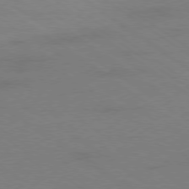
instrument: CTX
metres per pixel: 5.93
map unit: Ap
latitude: -79.2754
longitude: -53.3293
